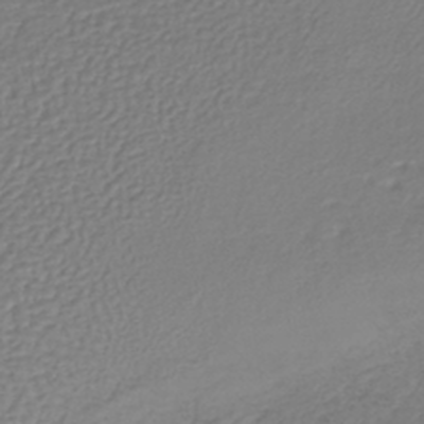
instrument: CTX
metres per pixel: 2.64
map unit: lHb
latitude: -41.8422
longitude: 61.4832
